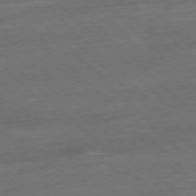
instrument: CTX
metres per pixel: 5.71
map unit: Ap
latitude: -77.4076
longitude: -64.8002
